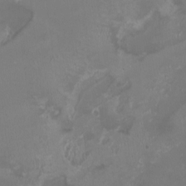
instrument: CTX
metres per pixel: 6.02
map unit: HNhu
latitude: -3.2753
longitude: -6.7435
